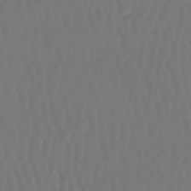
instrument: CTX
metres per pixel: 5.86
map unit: lHb
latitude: -47.1809
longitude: 61.7667
